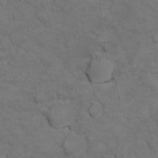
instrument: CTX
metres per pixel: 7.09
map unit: Ht
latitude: 11.3671
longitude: -33.2726
